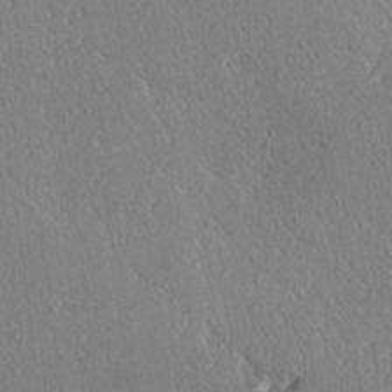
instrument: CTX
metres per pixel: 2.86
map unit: lAa
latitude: -6.8975
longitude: -124.8569
